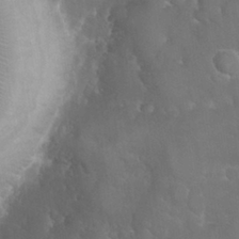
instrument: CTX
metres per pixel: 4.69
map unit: Nhu
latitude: 28.3845
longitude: -66.2144
